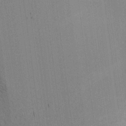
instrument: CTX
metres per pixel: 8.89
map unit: Aa
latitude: 20.5735
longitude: -144.4601
